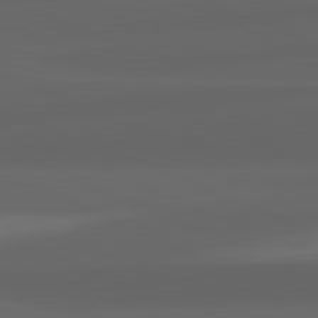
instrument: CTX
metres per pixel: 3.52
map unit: lApd
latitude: 82.2522
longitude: -171.0269
